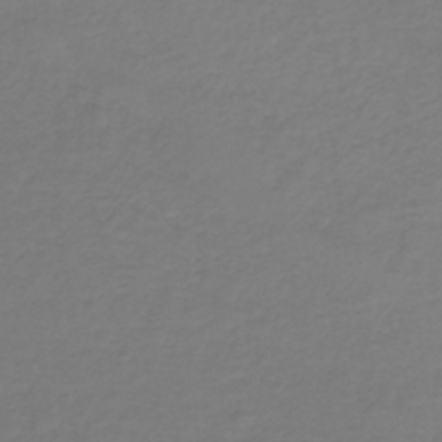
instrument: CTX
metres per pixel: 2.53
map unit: lHb
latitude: -35.6722
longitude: 70.6519
